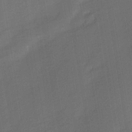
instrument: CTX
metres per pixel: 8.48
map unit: Ave
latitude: -0.4818
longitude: -113.9339
